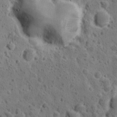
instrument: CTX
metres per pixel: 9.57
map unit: Ave
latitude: 11.0648
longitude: -105.8395
